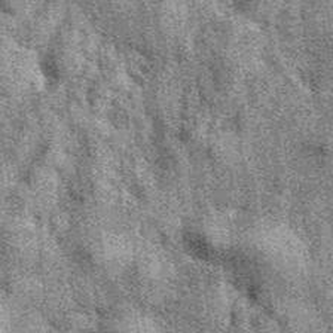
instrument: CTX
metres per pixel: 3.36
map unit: eAb
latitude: 39.5371
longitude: 107.4076
